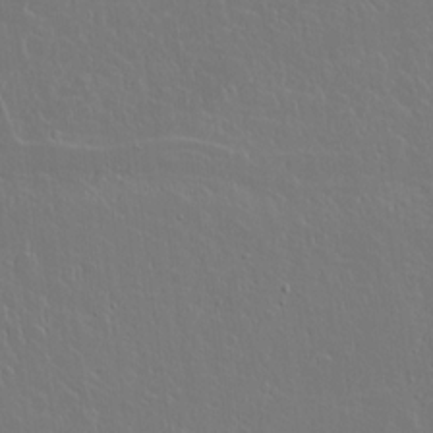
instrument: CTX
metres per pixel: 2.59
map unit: lAvf
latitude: 15.1970
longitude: -129.4426
